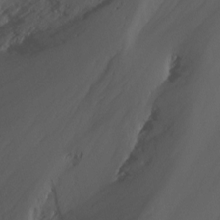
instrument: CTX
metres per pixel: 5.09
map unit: Nhu
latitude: -12.9542
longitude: -64.3657
